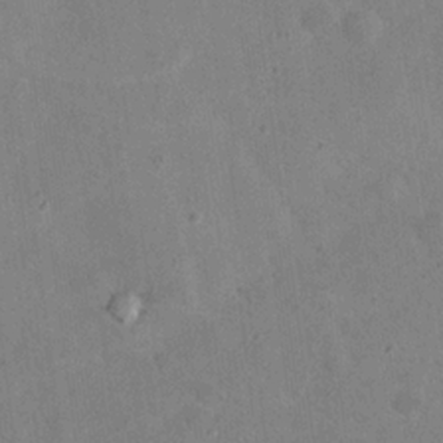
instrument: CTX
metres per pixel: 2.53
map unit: eHh
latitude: 21.1970
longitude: -62.2901
